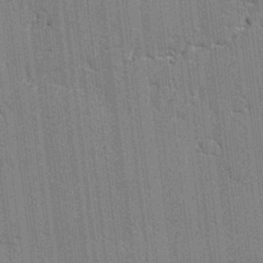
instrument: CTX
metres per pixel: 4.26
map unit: lAvf
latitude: -1.5211
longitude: -107.7828
